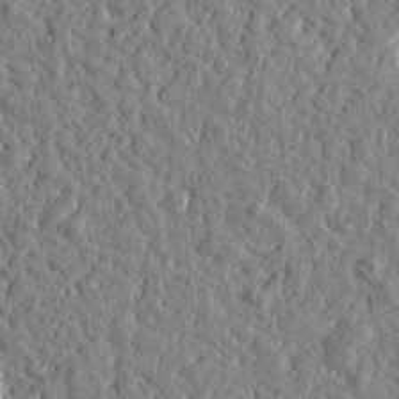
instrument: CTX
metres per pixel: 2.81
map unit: Htu
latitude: -0.3685
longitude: -178.6680
